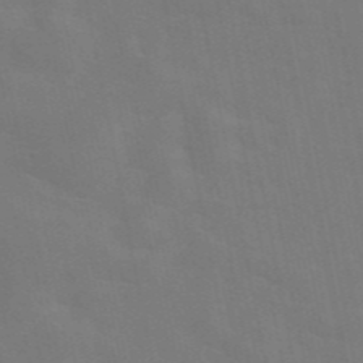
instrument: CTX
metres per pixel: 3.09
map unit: eAb
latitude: 45.8583
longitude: 121.2565
